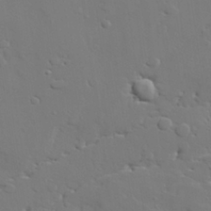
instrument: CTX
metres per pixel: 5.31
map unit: lAvf
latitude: 28.7246
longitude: -108.5356
